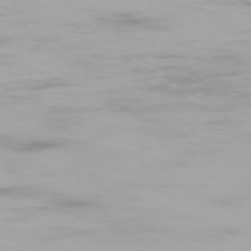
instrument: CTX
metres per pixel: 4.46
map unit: Ap
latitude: -75.9556
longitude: -75.7828
